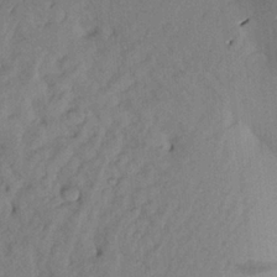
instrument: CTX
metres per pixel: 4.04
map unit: Aa
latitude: 21.4427
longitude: -147.7828
